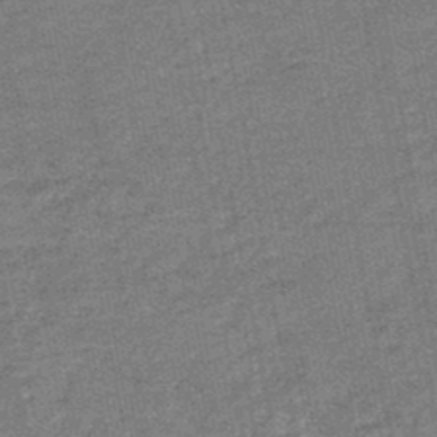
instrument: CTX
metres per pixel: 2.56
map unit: HNb
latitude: -48.0850
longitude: 55.9745
